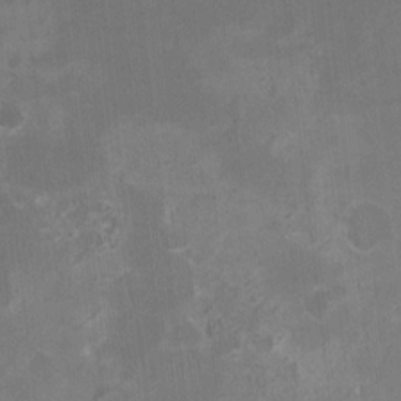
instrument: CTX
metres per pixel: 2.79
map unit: HNhu
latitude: -3.3887
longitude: -3.8583
